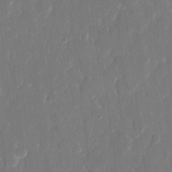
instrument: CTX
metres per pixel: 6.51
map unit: eHh
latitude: 14.1578
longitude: -70.8569
